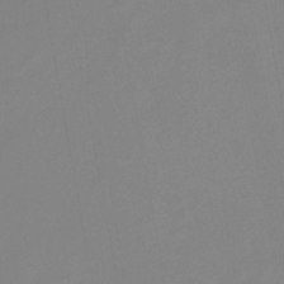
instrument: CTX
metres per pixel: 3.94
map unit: eHb
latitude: -37.4265
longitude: 74.7464
